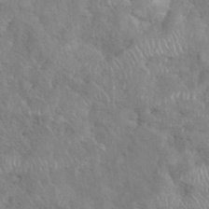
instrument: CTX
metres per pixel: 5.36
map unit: eHh
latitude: 38.0822
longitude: -57.5182
